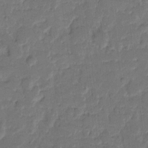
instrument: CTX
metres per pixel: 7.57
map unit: eHh
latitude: 8.8947
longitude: -64.2334
